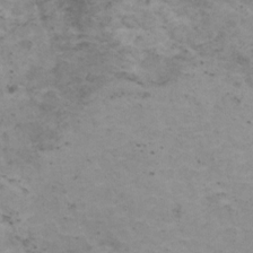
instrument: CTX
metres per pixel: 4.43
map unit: HNhu
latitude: 0.9135
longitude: 2.9352
